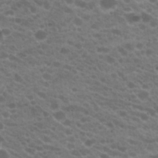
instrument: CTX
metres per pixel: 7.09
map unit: Hto
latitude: 20.6869
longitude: -35.5182
